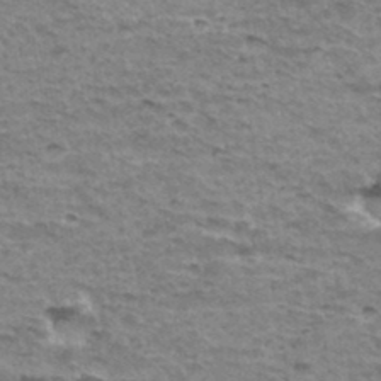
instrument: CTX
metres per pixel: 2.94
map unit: Hto
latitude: 35.7071
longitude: -43.3671
